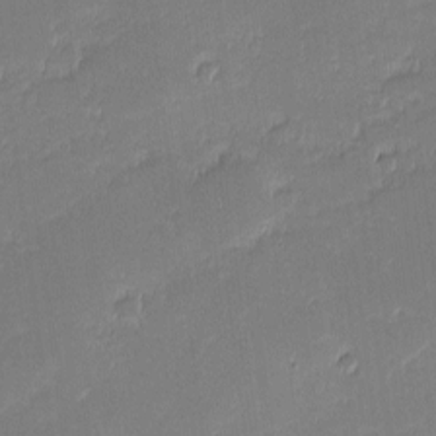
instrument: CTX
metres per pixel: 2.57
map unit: eHh
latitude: -1.8045
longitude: -83.3859
